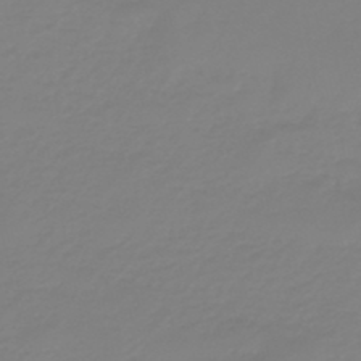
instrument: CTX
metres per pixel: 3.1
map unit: eHb
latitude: -46.0283
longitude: 82.7841
